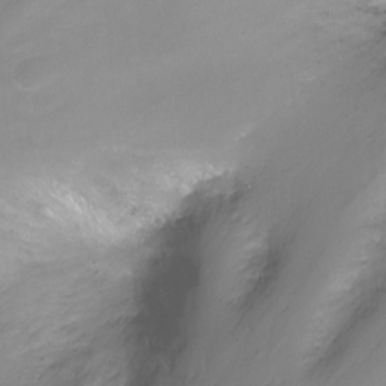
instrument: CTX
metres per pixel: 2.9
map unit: Nhu
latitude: -13.6722
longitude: -63.1970
